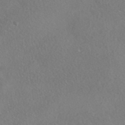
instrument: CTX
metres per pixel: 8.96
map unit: HNhu
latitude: -41.5966
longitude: 102.5007
